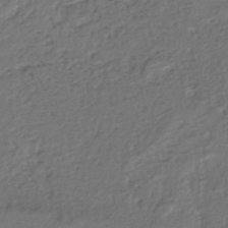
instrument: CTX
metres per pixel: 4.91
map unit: HNhu
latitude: -45.8611
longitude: 101.2564
